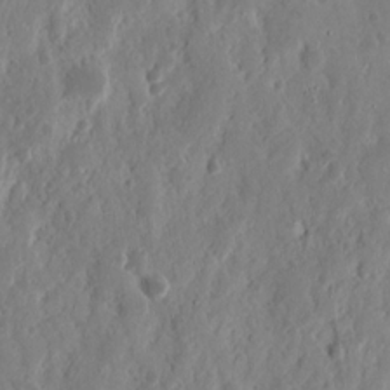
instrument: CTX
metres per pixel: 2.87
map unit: Nhu
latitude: 13.9717
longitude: -73.0270
